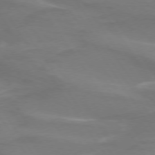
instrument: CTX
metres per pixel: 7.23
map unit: lApd
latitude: 74.1011
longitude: -61.8394
